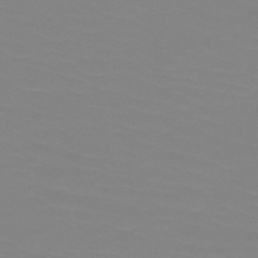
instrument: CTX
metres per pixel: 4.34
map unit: HNb
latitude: -47.8044
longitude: -48.5546
